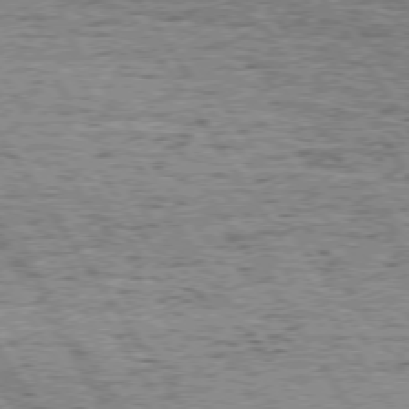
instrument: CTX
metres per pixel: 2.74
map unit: Hpe
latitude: 74.3278
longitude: -133.6883
